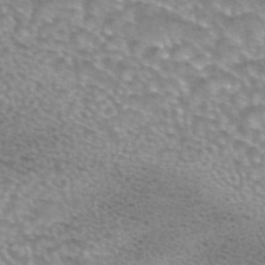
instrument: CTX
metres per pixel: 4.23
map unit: eAb
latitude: 44.1578
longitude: 103.8422
